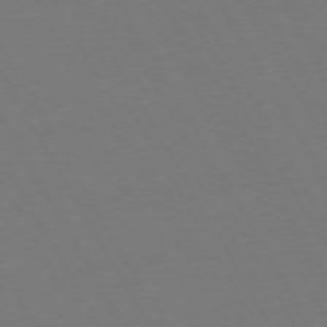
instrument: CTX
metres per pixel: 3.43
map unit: Hpe
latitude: 72.9892
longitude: -127.4616
